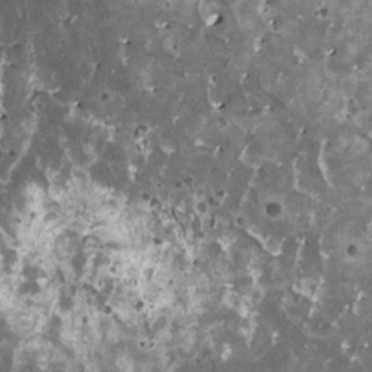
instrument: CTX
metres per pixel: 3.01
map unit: HNhu
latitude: 2.9891
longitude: 6.1794
